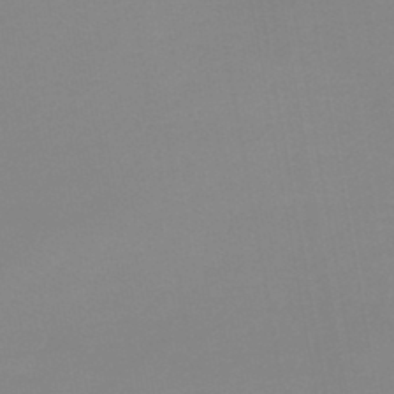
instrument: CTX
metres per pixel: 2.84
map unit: lHb
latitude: -44.0094
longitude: 64.0850
